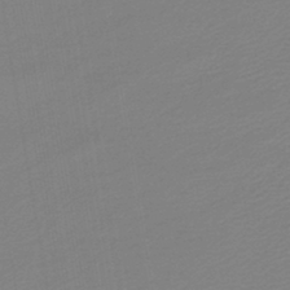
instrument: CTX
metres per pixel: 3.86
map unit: lHb
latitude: -44.8408
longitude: 60.2928
